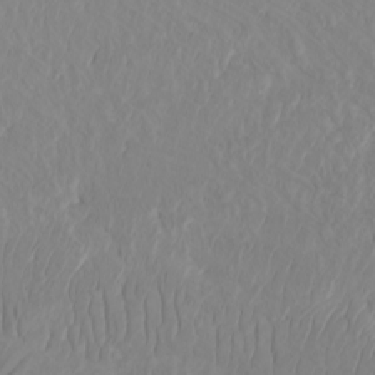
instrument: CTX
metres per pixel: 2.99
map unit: Htu
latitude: -7.2187
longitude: -69.8016
